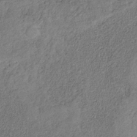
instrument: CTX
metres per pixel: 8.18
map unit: HNb
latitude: -32.0661
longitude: 59.2375
